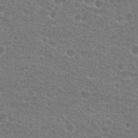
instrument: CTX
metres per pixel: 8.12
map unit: Hto
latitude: 22.1956
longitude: -43.7261
